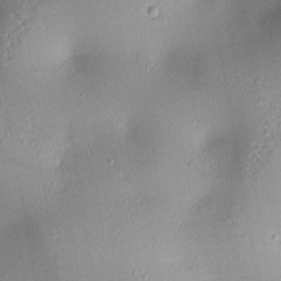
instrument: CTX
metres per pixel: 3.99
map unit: lAa
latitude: 2.7057
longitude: -116.3845
